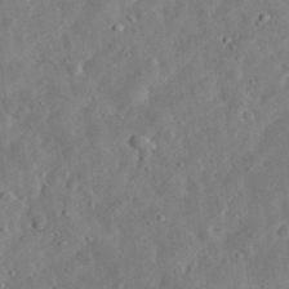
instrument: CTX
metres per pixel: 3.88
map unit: eHh
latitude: 33.4049
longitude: -75.7639
